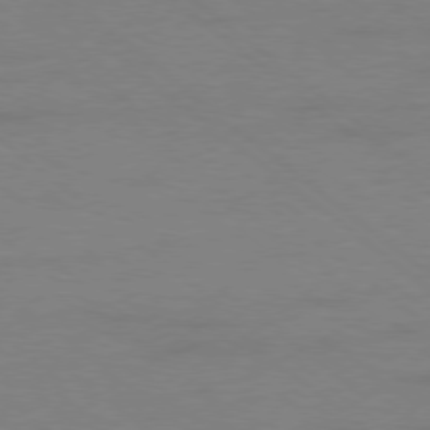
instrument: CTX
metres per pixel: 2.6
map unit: Ap
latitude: -78.7463
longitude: -54.8380
